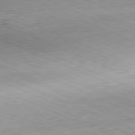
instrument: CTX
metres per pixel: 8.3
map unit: Hpe
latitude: -81.5966
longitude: 12.0850
